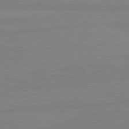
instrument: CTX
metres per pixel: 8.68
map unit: lApd
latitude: 81.1781
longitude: -178.5924
